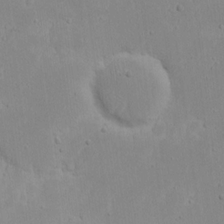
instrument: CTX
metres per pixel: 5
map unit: eHh
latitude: 17.9717
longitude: -72.5924
